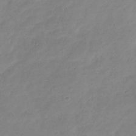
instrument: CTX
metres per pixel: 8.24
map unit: Hve
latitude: -34.8597
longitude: 89.6155
